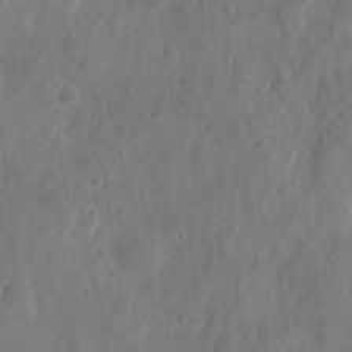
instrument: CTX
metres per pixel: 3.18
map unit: eHh
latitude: 6.9703
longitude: -72.6113
